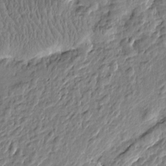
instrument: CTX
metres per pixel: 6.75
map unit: Htu
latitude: -1.2943
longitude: -179.0270
